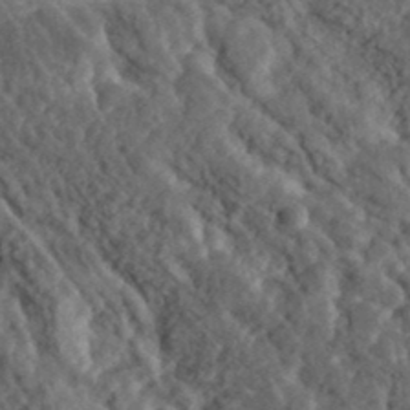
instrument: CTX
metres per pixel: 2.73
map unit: lHvf
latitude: 36.8380
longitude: -87.8016
